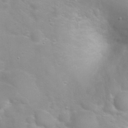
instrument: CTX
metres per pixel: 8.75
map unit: Nhu
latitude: 24.1011
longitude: -61.5749
